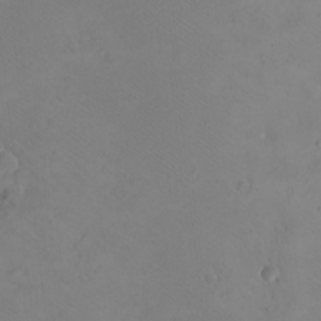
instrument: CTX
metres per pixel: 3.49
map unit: eHh
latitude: -8.5952
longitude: -69.4048
